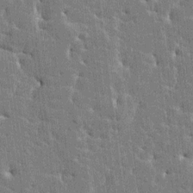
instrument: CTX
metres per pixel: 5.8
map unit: HNhu
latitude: 6.1956
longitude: -5.4804
